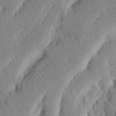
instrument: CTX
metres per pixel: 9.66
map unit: Nhu
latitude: 19.7638
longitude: -74.8947
